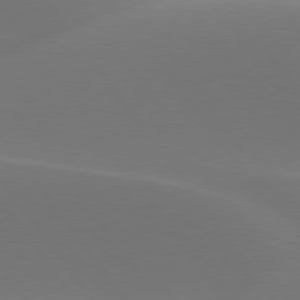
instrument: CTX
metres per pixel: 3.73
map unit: lApd
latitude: 77.5560
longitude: -52.1767
